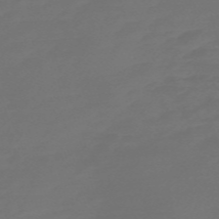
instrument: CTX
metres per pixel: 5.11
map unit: Nve
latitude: -58.5006
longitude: 56.6518
